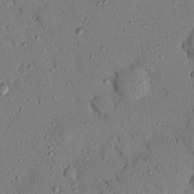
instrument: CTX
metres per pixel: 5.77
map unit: Nhu
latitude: 22.2900
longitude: -76.5545
